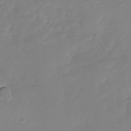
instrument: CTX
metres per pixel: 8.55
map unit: Nhu
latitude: -28.1984
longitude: -60.5357
